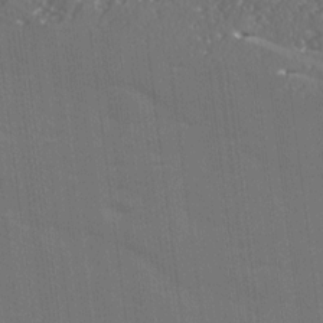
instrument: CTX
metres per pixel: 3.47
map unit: Ave
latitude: 15.8395
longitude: -130.1200
